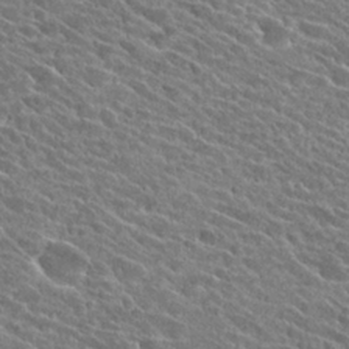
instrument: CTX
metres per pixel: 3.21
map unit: Hto
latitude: 25.4993
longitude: -40.9135
